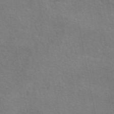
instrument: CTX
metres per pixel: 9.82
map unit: eAb
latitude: 50.4979
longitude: 104.8786
